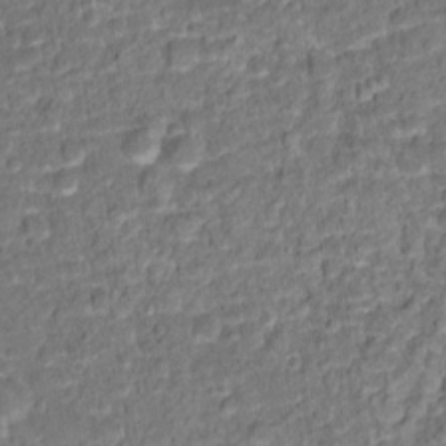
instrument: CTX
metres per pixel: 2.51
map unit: Hto
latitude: 15.5372
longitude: -39.1403
